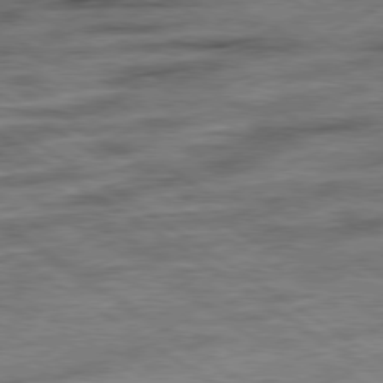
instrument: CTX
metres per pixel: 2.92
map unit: Ap
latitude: -80.0850
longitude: -50.3656
